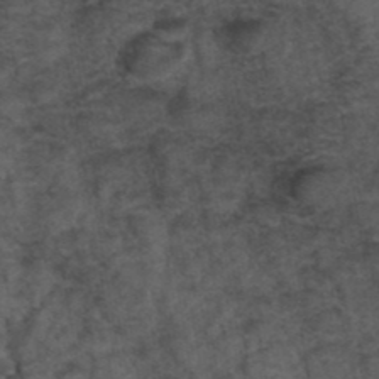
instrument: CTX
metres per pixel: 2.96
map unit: ANa
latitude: 39.7638
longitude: 18.7274
